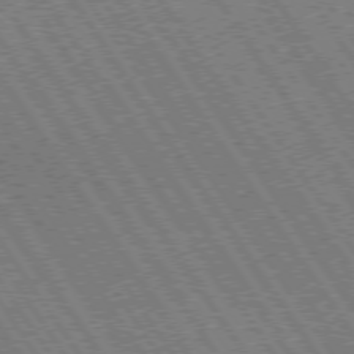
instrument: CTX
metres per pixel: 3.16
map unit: Hpe
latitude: 73.5372
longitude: -141.6127
